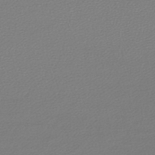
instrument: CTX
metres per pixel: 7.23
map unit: lHb
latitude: -45.4265
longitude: 75.9745
